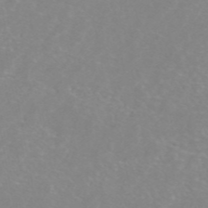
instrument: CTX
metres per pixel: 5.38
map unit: ANa
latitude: 44.9325
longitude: 22.7463
